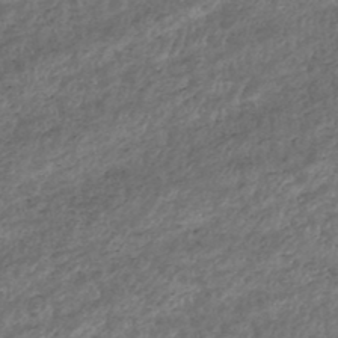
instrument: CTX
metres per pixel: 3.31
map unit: HNhu
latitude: -47.3131
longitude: 28.7841
